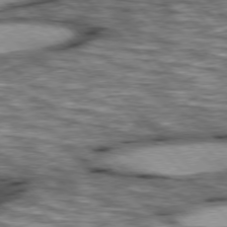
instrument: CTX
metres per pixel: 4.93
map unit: lApd
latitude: 76.6112
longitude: -49.8394
